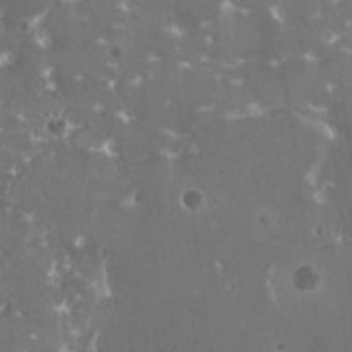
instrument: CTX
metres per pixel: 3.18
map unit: HNhu
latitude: 1.3670
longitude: 6.7085
